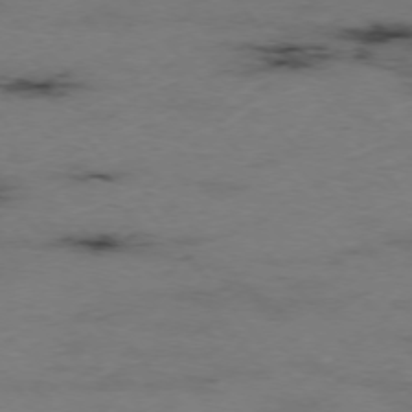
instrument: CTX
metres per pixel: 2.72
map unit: Hpe
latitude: -75.6533
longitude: -22.8380
